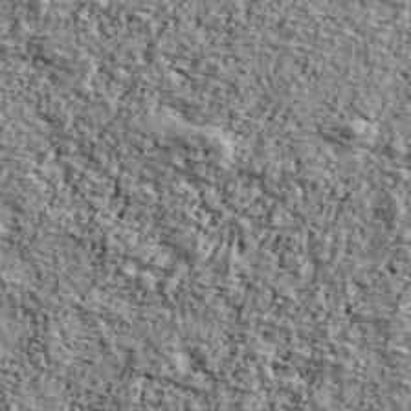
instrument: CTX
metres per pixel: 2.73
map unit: Ave
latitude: 42.5924
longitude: -110.5357
